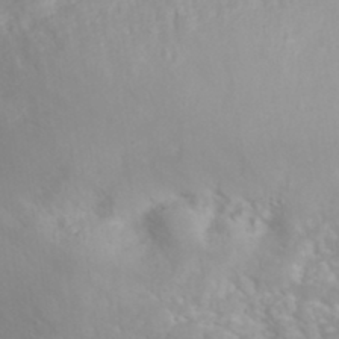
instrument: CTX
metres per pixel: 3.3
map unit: eHh
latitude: 33.2915
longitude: -59.4615
